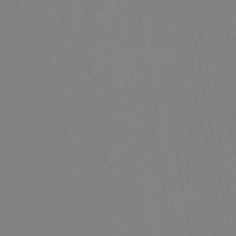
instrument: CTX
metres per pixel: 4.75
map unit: lHb
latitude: -49.0865
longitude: 69.3698
